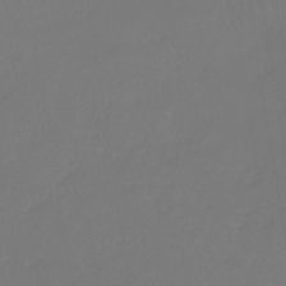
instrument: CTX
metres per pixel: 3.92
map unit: lHb
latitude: -39.0109
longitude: 68.3684
